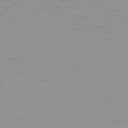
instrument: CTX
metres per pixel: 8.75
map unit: Ap
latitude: -78.3684
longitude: -64.0822
